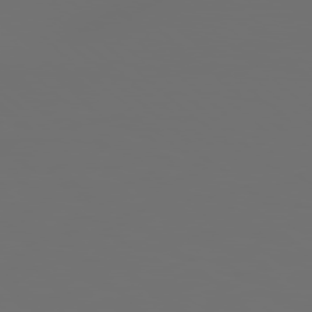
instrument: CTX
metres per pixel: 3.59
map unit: Hpe
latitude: 78.4601
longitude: 177.1620
